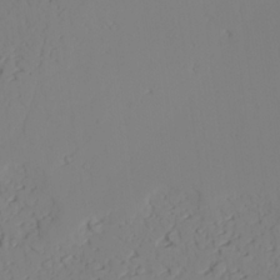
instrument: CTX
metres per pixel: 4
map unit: lAvf
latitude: 25.7260
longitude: -110.9136
